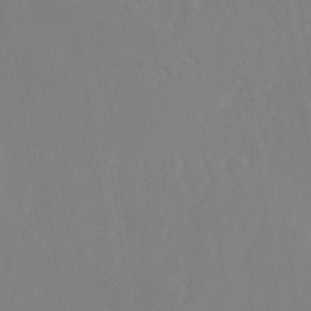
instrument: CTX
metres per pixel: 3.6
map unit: Nhu
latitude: -12.5385
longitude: -64.9136
